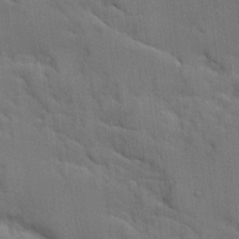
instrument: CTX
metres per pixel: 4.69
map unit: Ave
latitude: 9.7261
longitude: -102.5546
